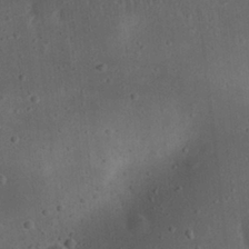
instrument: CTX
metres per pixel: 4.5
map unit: eHh
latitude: 22.8947
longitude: -70.1011
